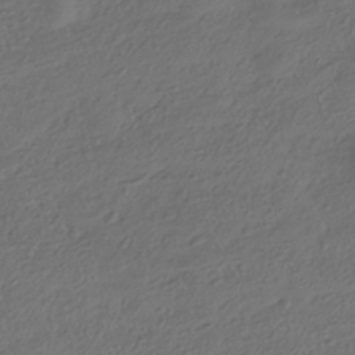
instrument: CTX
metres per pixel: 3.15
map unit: HNhu
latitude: -41.5021
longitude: 107.0298
